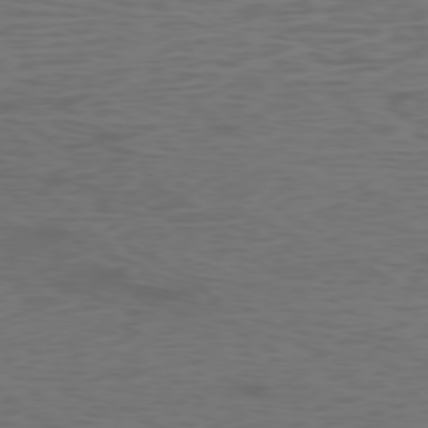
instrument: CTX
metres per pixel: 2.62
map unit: Ap
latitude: -77.7289
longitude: -75.3482
